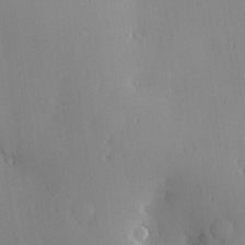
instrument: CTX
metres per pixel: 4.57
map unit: Nve
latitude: -8.2550
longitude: 173.5777
